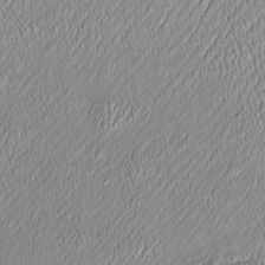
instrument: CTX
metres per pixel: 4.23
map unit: Htu
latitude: -6.4629
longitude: 157.6533
